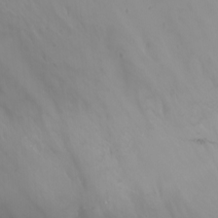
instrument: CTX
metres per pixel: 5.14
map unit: Nhu
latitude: -13.8045
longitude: -63.1026
